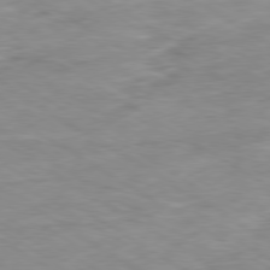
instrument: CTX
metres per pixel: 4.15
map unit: Ap
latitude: -80.1984
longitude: -74.7813
